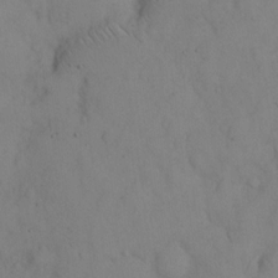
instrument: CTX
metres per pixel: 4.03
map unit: eHh
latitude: 13.3671
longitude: -61.8016
